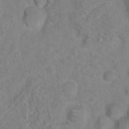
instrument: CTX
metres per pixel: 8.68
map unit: Hto
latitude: 18.6679
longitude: -38.4412
